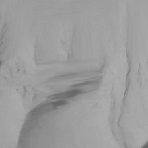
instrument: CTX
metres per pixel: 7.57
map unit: Nhu
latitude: -4.7085
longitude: -77.2726
